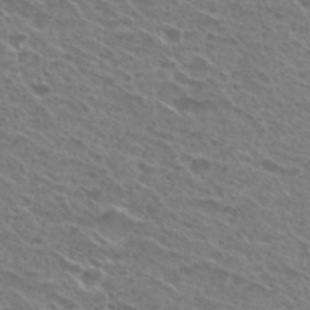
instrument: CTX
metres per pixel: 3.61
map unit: Nhu
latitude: 29.6883
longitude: -48.8758
